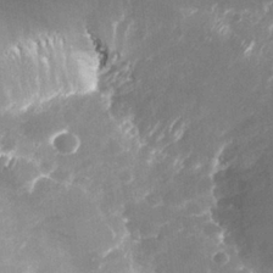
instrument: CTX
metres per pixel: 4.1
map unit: Nhu
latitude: 26.0822
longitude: -61.0647
